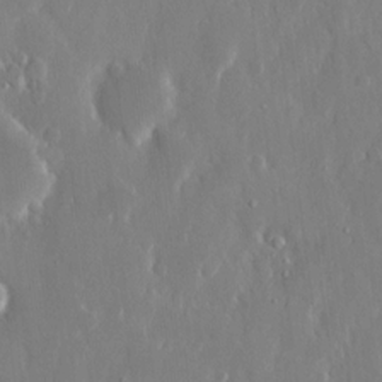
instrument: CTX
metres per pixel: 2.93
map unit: eHh
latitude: 12.4412
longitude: -71.5182
